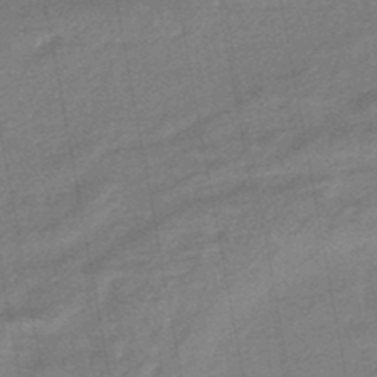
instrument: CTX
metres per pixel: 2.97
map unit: HNhu
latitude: -47.1998
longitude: 89.6533
